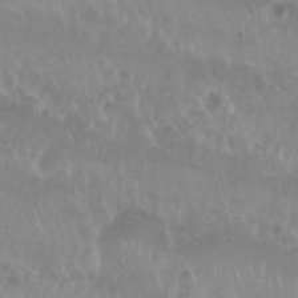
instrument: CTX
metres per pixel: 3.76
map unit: Nhu
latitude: 29.4426
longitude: -55.8961
